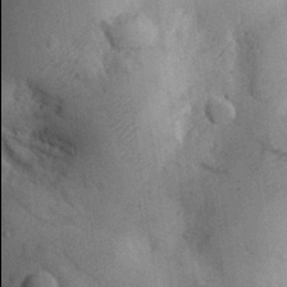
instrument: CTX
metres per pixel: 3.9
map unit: eHh
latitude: 32.2711
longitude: -77.9906
